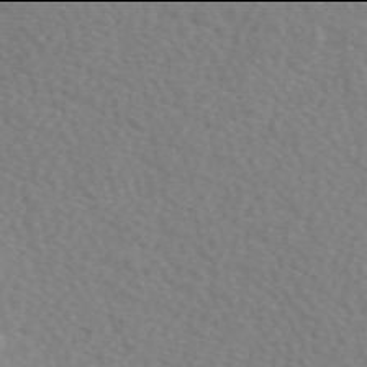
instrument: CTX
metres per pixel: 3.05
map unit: eAb
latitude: 49.9906
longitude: 117.5399
